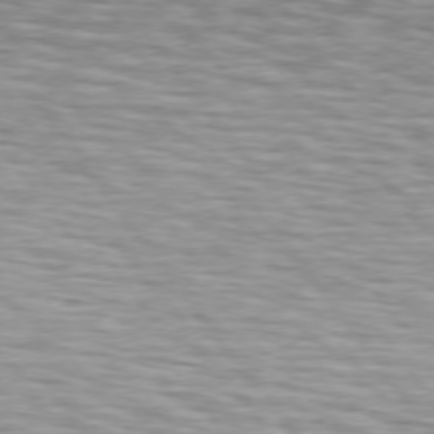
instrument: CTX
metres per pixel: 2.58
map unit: lApd
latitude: 74.2712
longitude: -59.4993
